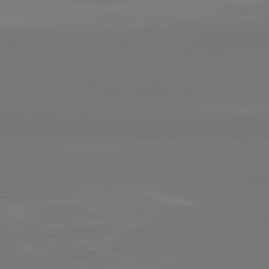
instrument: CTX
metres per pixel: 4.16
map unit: lApd
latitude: 81.9150
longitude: -177.3481
